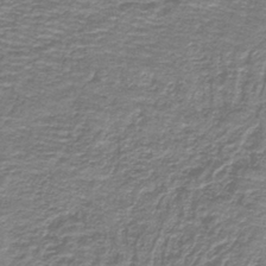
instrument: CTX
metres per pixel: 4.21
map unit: lHb
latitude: -41.1053
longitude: 55.6911
